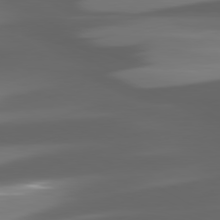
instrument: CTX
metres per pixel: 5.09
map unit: lApd
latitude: 80.5546
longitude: -144.8002
